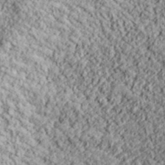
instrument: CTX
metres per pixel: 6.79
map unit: lHvf
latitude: 38.9325
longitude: -89.7261
